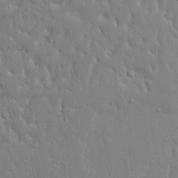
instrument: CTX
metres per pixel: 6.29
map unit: Ave
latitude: 18.0633
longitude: -140.9324
